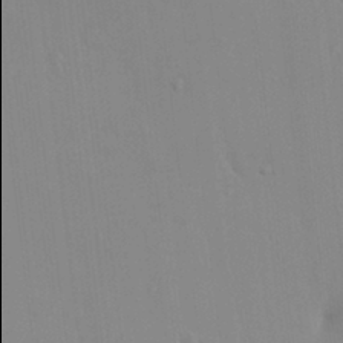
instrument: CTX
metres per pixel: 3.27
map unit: HNhu
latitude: 5.7450
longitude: 2.0094
